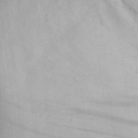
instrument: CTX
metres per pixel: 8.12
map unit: eHh
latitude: 27.8017
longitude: -75.9528
